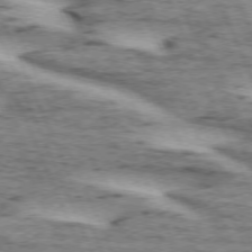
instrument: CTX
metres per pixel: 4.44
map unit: lApd
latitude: 72.6869
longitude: -53.9717
